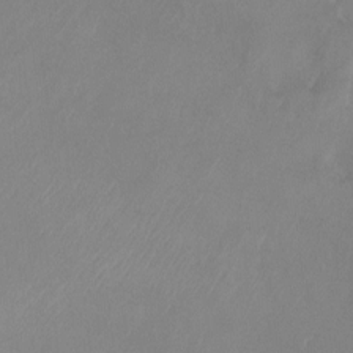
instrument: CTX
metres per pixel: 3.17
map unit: Ht
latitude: -8.7841
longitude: -31.8962
